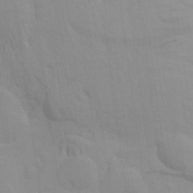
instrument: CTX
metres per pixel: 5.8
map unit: Aa
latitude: 24.0444
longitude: -145.4615
